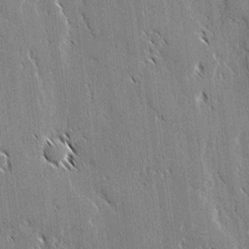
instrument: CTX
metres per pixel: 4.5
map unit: lAvf
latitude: 1.9150
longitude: -106.7624
